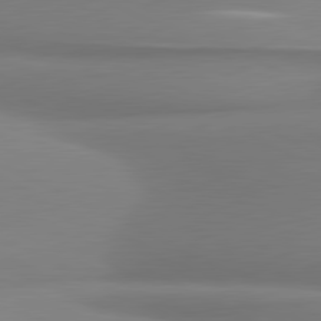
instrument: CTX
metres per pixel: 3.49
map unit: lApd
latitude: 81.1025
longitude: 177.0486
